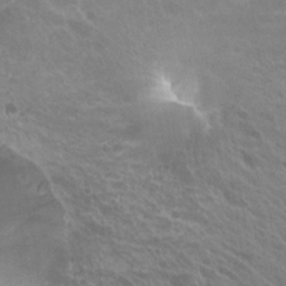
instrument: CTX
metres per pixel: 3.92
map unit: Hto
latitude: 27.4427
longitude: -35.2914
